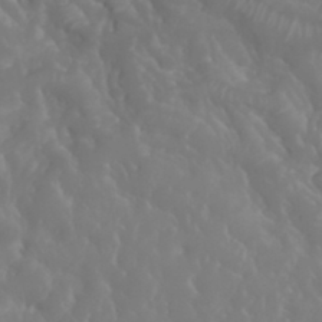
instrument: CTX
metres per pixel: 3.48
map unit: eHh
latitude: 33.5560
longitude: -59.5371
